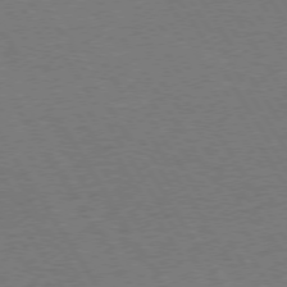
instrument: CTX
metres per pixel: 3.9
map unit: Hpe
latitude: 73.3671
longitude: -123.5371
